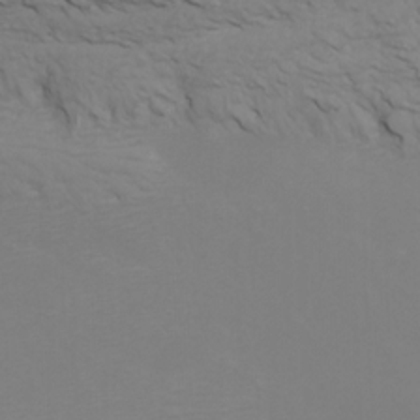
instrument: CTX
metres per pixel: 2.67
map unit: Nhu
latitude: -7.3132
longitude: -69.3670
